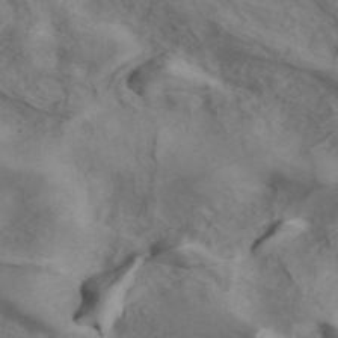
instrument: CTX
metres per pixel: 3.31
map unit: ANa
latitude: 41.3482
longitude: 14.8975
